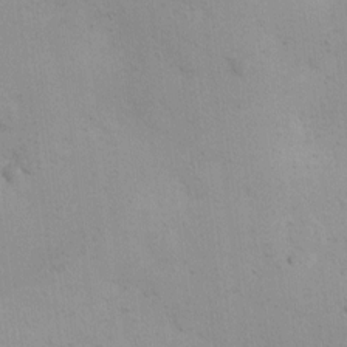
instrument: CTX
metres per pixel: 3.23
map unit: eHh
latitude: 0.2144
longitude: 14.7274
